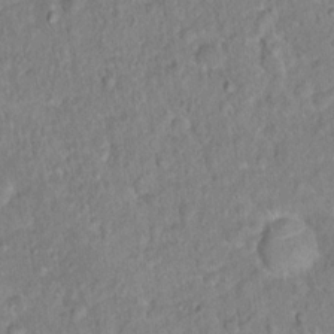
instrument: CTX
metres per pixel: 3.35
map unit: Hto
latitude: 16.4034
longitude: -40.9702
